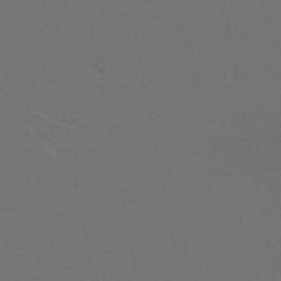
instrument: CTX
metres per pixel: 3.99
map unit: HNb
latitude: -48.7275
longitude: -49.8394
